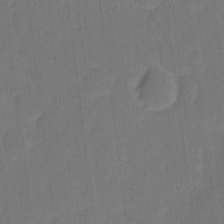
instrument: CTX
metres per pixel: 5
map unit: eHh
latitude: 4.8380
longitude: -67.4048
